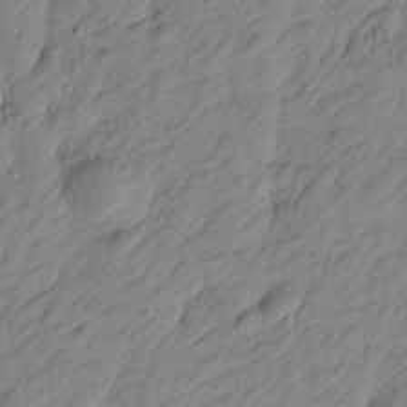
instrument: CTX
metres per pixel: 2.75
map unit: Htu
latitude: -1.9556
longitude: -175.2159
